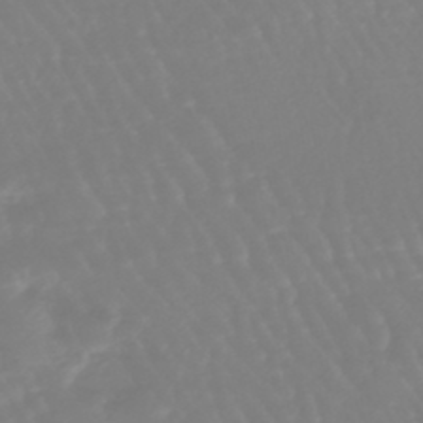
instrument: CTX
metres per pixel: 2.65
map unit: eHb
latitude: -45.5210
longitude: 79.5777
